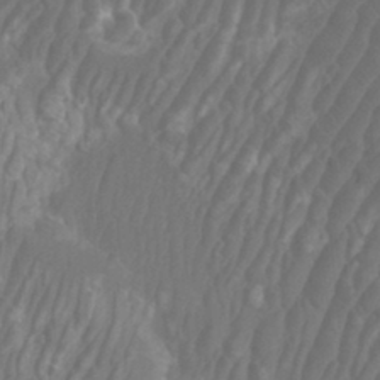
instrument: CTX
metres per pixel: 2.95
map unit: Nhu
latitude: -8.0283
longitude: -75.5371
